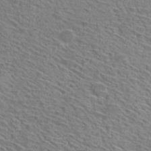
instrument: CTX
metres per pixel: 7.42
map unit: Hto
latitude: 29.9906
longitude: -46.9325
